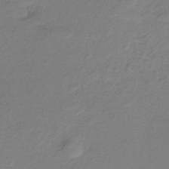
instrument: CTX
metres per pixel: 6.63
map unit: HNb
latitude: -33.8989
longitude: 56.1039
